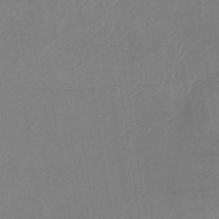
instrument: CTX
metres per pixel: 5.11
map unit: lHb
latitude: -36.1227
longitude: 72.0472
